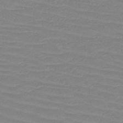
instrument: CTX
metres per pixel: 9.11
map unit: HNb
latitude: -49.1620
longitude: -51.4426
